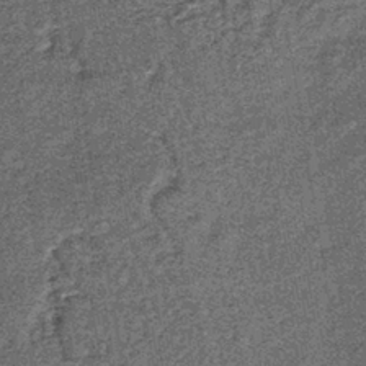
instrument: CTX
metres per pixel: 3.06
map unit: lHb
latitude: -38.6329
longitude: 65.9178
